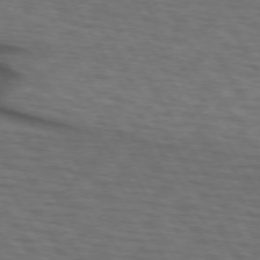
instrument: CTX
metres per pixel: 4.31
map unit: lApd
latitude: 73.0837
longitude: -73.5183
